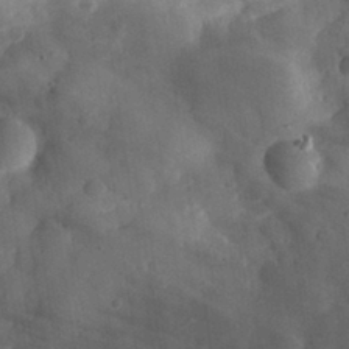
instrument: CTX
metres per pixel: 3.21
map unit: eHh
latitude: 30.3468
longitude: -72.6302
